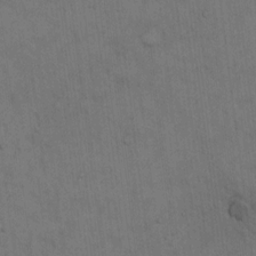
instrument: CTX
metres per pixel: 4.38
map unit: Hto
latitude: 15.1215
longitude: -61.3859
